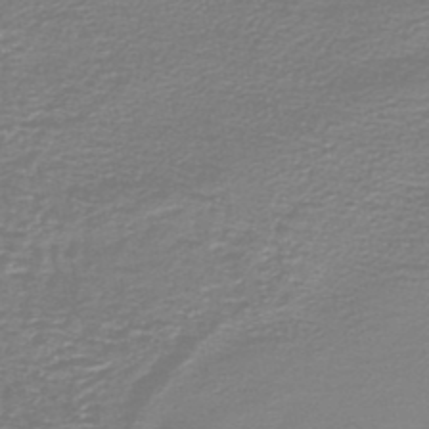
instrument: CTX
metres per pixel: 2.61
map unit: HNb
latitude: -46.5951
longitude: 52.2739
